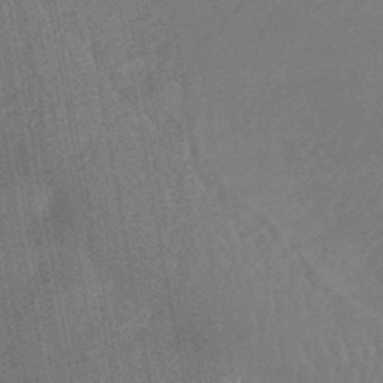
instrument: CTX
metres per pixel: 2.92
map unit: HNhu
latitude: -44.7463
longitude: 91.2943
